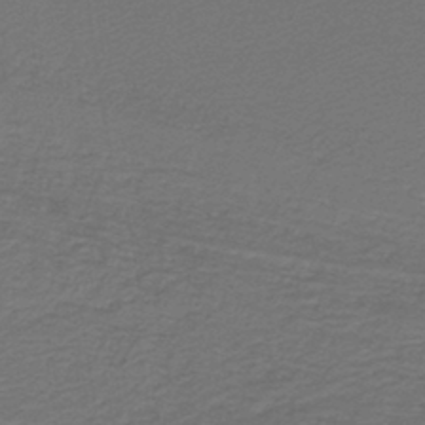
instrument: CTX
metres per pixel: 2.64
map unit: lHb
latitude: -39.7667
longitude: 55.3699
